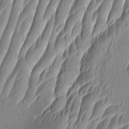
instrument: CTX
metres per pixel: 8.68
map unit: Aa
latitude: 9.1592
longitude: -131.7072
